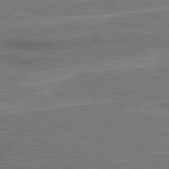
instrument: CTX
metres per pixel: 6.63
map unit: lApd
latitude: 80.8191
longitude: 140.5574
